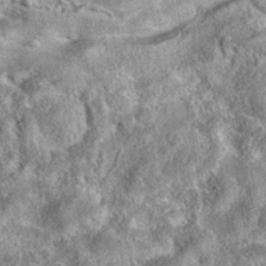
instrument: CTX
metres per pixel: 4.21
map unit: eAb
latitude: 35.9906
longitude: 115.4643
